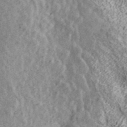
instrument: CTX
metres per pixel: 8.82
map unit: ANa
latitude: 40.1577
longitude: 17.3132
